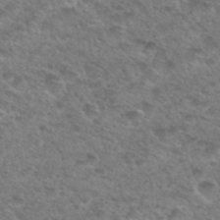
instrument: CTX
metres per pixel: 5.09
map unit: Hto
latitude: 33.1214
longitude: -49.2159
